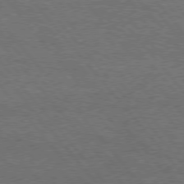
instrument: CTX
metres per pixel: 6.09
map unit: Hpe
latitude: 75.4804
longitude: -151.8016
